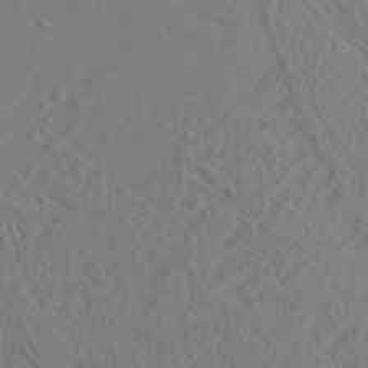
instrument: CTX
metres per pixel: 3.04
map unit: Aa
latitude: 30.9892
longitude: -132.6302
